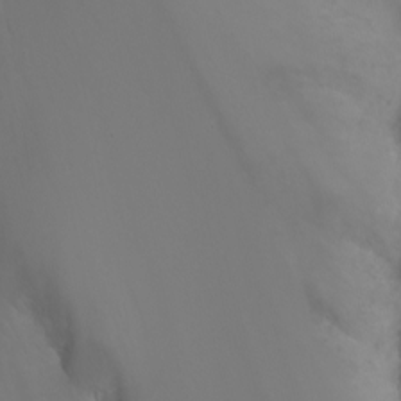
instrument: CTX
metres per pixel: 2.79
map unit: Nhu
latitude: -7.2754
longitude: -74.6679
